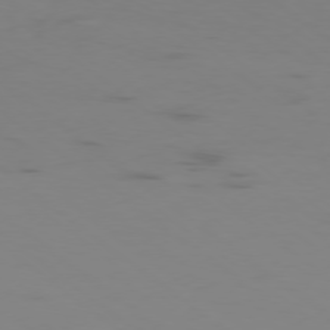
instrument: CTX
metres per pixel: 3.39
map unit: Ap
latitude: -77.8989
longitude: -66.1388
